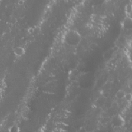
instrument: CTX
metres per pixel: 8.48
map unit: Nhu
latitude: 26.8380
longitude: -60.7057
